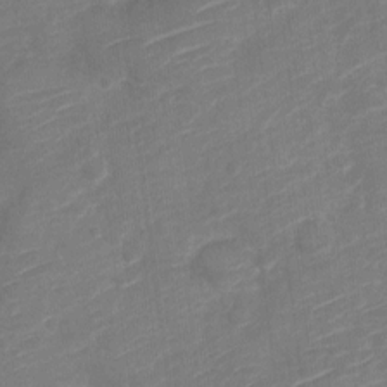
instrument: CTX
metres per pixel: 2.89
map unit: Nve
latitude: -19.5210
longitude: 107.4077
